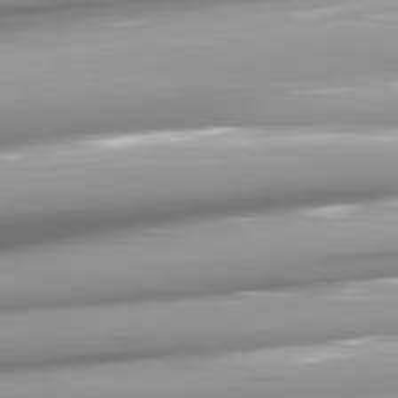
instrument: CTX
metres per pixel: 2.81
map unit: lApd
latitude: 81.6883
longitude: -147.2348
